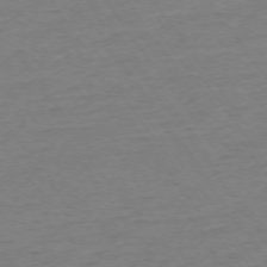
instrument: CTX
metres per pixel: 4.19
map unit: Ap
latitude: -74.1417
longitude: -84.8758
